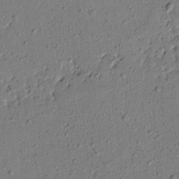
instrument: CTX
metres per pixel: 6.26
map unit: lAvf
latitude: 7.9150
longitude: 169.3320
